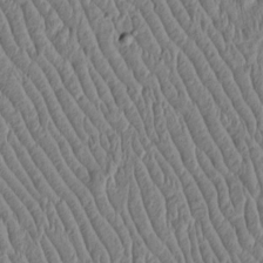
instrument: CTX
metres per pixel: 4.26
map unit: Htu
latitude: -3.9556
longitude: 157.4643
